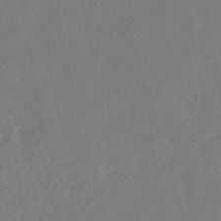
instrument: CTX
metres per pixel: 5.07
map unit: eHb
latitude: -46.1983
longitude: 83.9745
